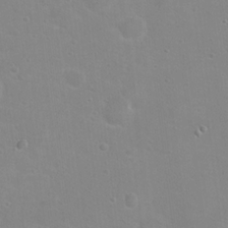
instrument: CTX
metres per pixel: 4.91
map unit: Hto
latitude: 16.8947
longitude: -39.1781
